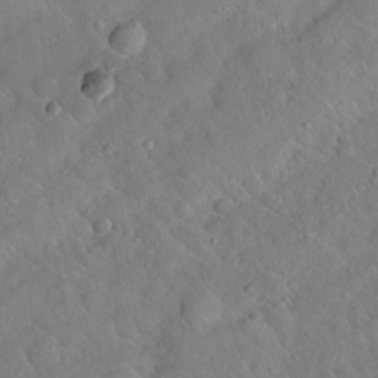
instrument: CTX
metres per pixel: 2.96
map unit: Hto
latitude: 19.3859
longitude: -53.3482
